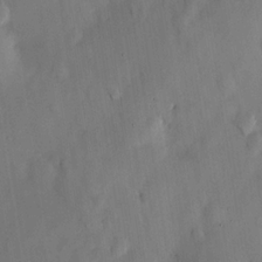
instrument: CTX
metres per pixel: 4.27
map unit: HNhu
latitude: 14.9703
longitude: 12.1606
